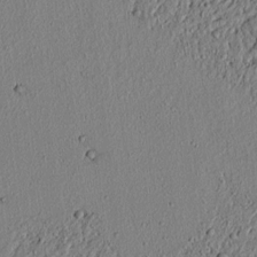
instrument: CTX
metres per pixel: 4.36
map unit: lAvf
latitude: 6.6679
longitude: 167.5588
